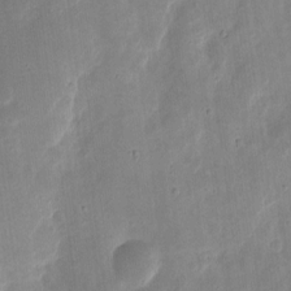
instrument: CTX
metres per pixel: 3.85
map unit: eHh
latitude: 8.4601
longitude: -72.1389
